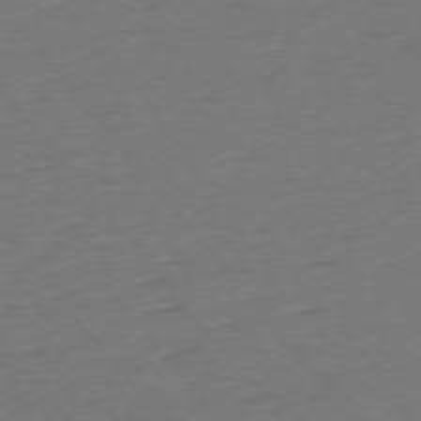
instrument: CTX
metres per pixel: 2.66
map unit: Ap
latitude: -75.2565
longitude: -82.7246
